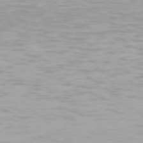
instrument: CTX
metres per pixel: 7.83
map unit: Hpe
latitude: 77.7638
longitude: -132.9325
